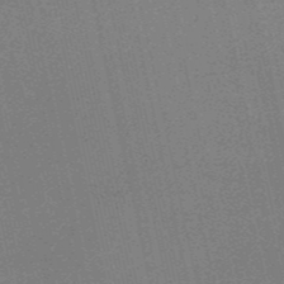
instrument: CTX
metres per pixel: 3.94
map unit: HNb
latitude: -53.5588
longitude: -39.6505
